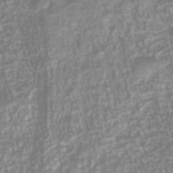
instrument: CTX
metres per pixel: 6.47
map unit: Nhu
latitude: -40.4629
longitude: -84.8569
